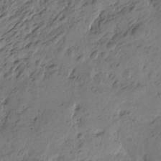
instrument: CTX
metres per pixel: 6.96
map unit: Htu
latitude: -3.9745
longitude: -176.3089
